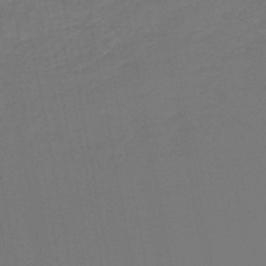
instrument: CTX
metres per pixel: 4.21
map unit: lHb
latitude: -47.0297
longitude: 74.8219
